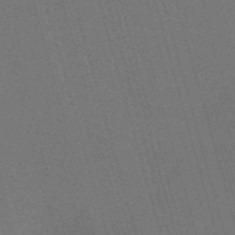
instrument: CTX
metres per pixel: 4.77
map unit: Nve
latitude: -59.7477
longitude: 63.1053
